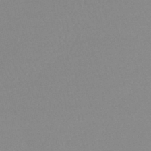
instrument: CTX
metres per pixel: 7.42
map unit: lHb
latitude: -44.0283
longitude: 73.6722
